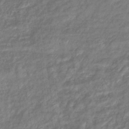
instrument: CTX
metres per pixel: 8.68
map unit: eHb
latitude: -39.1998
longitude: 78.6140
